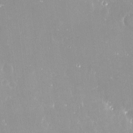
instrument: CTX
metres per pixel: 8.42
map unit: Nve
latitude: -17.7478
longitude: -59.9339
